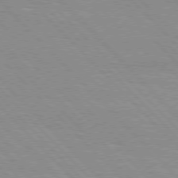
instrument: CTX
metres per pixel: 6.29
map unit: Hpe
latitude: 76.5356
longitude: -154.8947
